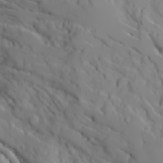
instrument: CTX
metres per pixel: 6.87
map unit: Ave
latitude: 16.6679
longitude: -129.0269
